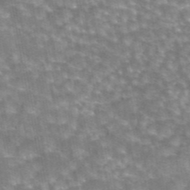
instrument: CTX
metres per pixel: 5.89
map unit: eAb
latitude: 44.6679
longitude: 105.7477
